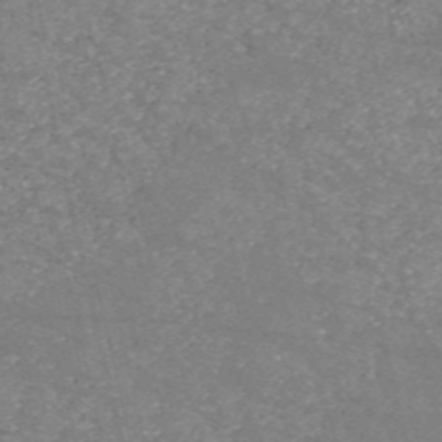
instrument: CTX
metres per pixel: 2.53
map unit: HNb
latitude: -54.2740
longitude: -38.4790
